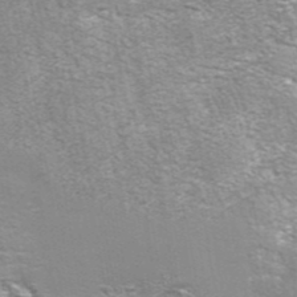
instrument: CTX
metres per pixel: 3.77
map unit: eAb
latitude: 42.2523
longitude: 105.8044
